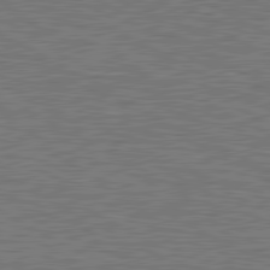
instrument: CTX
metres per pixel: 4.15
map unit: lApd
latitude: 81.0080
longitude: -171.3482
